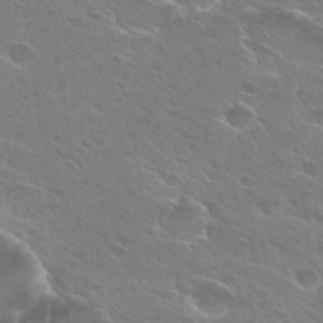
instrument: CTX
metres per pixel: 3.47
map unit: Hto
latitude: 26.4979
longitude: -39.9528
